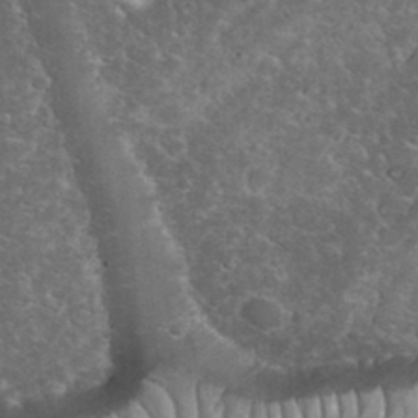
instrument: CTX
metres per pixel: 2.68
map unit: eHh
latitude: 35.3103
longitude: -64.8002
